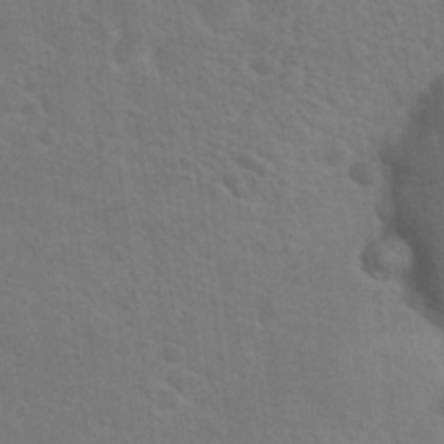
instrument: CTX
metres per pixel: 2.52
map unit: Hto
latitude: 23.1592
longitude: -47.7450
